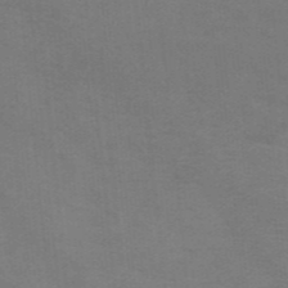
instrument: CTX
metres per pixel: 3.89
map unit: HNb
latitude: -46.3873
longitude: -45.8205
